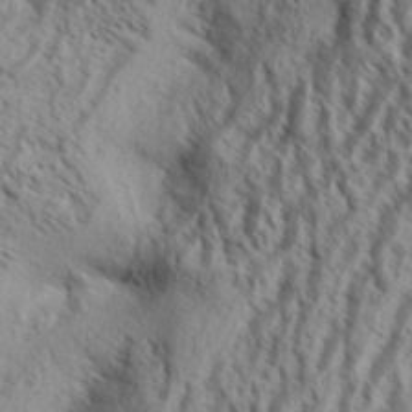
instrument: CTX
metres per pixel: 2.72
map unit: Aa
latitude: 33.8583
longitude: -138.2900
